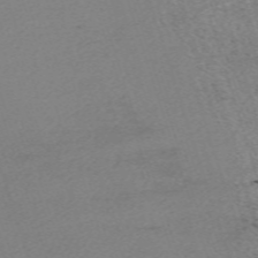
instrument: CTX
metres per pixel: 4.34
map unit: eHh
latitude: -62.4629
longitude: 51.8044
